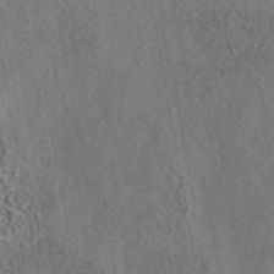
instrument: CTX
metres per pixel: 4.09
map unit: eAb
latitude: 43.9717
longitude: 115.3509
